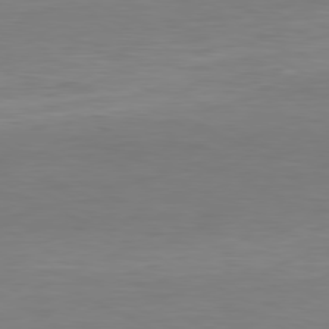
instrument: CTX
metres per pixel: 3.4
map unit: Hpe
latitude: -80.8030
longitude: 19.3888
